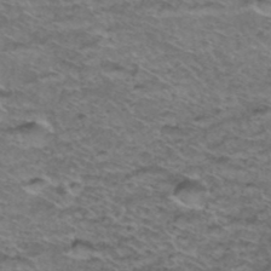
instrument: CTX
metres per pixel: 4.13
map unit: Hto
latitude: 38.3845
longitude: -44.3845
